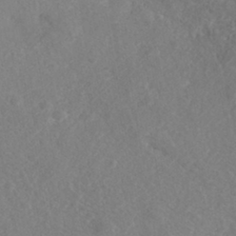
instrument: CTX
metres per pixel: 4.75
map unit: Nhe
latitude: -41.4265
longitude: -110.0633
